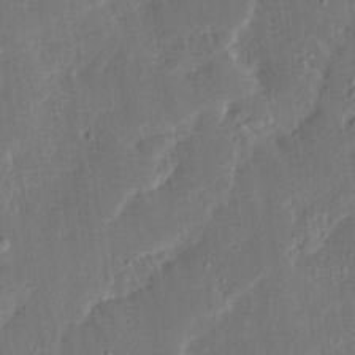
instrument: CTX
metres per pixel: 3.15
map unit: Ave
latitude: 15.6694
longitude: -138.9703
